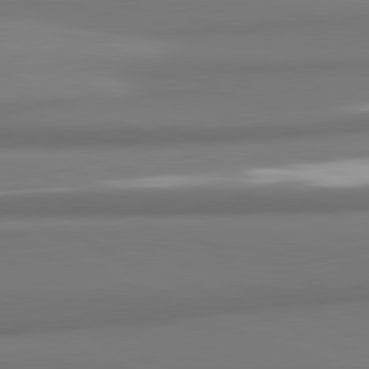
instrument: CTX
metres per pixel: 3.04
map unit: lApd
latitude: 81.9717
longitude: 176.0850
